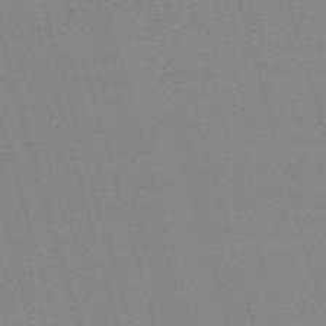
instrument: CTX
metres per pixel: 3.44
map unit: eHh
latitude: -61.6155
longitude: 52.0661
